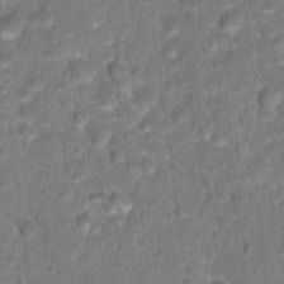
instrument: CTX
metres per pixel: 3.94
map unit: Hto
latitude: 17.7072
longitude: -40.4034
